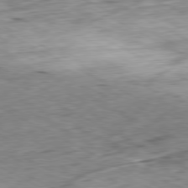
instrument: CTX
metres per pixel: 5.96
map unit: Ap
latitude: -80.6708
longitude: -72.8380
